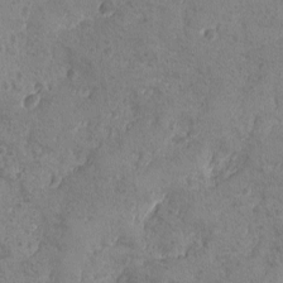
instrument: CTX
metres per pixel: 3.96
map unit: Ave
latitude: -8.3117
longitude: -118.6868
